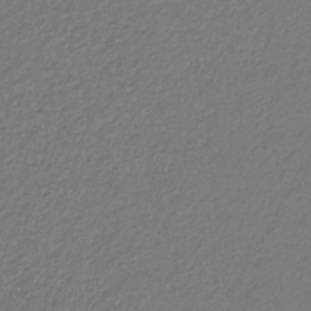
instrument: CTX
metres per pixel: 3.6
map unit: eHb
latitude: -31.0486
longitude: 67.2943
